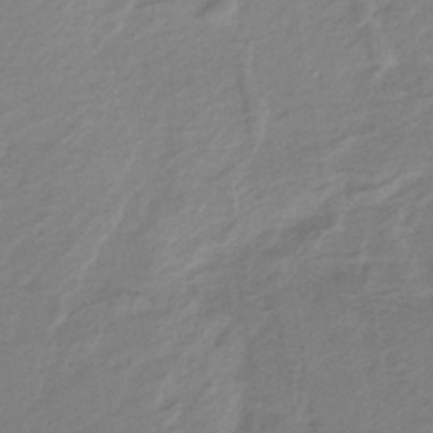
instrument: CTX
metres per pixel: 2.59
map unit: HNb
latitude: -37.8422
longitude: 56.2172
